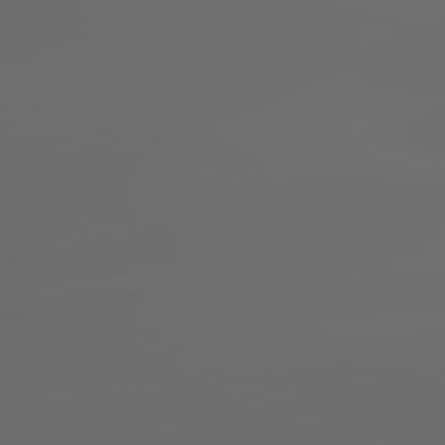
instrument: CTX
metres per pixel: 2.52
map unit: lApd
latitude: 83.7827
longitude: -129.2348
